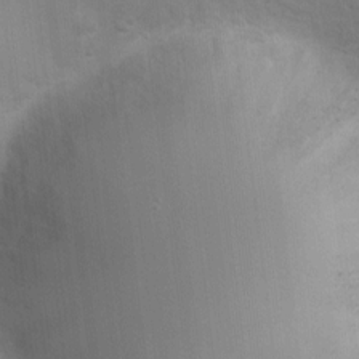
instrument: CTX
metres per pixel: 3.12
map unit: Nhu
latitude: 2.1389
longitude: -16.8380
